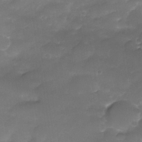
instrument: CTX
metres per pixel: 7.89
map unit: Nhe
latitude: -34.2928
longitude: -146.4223
